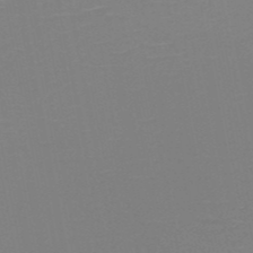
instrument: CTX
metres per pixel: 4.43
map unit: HNb
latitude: -51.0297
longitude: -45.8394
